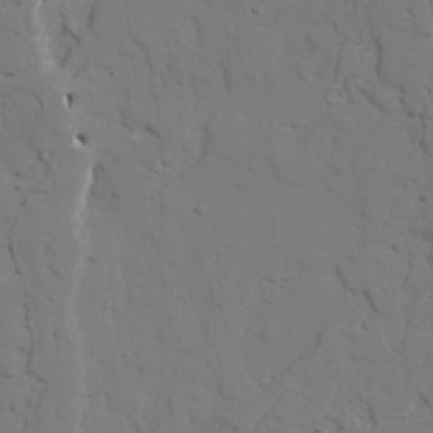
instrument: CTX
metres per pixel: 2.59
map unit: lAvf
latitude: 26.4979
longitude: -110.0255
